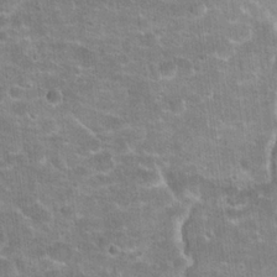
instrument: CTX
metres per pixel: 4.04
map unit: Hto
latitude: 21.4049
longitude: -42.7813
